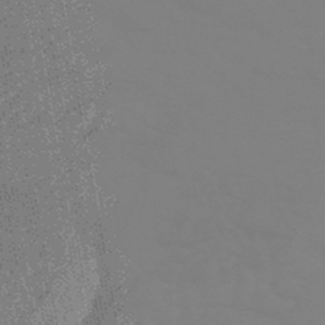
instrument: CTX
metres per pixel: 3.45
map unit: HNhu
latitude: -45.9556
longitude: 90.4062
